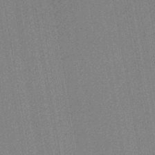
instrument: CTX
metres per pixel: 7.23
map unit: lHb
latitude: -44.9731
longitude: 74.4062
